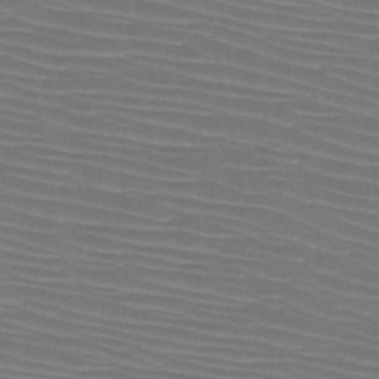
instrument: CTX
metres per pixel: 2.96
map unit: HNb
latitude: -47.0108
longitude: -42.3467
